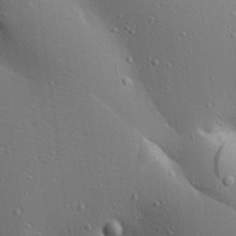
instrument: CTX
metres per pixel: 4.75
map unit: Ave
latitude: 18.0255
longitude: -141.3670
